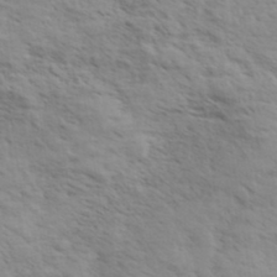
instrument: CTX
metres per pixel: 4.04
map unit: eHh
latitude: 36.3090
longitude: -138.9703
